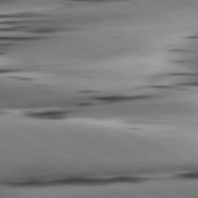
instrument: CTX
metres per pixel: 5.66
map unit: lApd
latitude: 80.8947
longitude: -162.5168
